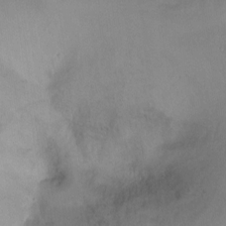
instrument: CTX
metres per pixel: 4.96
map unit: Nhu
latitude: -13.3510
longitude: -40.4789
